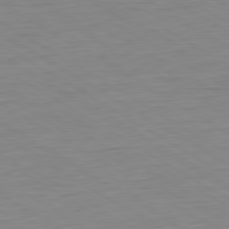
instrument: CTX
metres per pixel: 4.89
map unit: Ap
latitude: -80.8408
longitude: -79.3293
